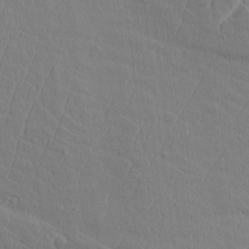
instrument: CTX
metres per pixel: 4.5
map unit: Aa
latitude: 8.9325
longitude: -131.2915
